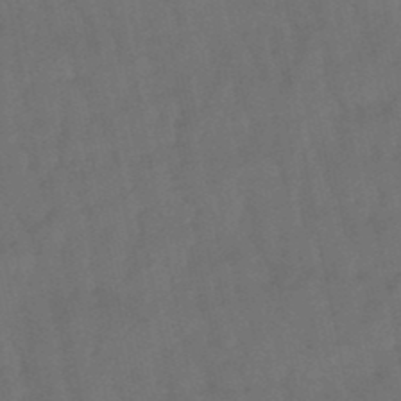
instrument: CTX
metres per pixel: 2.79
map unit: eHb
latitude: -47.5021
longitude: 81.1620
